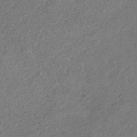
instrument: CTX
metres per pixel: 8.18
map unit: HNb
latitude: -33.0865
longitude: 56.3684
